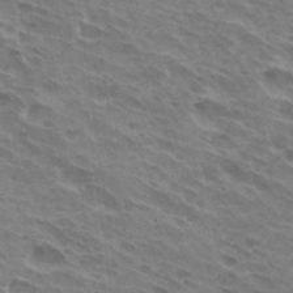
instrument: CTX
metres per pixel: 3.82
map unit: Hto
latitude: 32.8569
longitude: -42.5546
